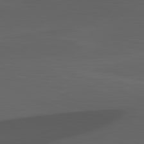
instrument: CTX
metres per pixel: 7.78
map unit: lApd
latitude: 82.0255
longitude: 127.2376
